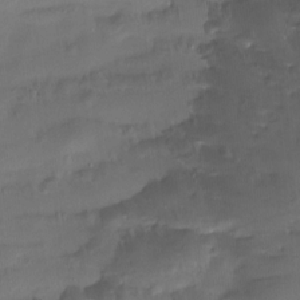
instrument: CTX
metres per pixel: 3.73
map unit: Htu
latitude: -15.0865
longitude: -45.4993
